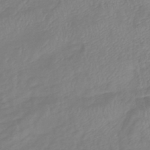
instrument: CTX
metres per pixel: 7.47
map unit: eHb
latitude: -41.5210
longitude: 81.2376
